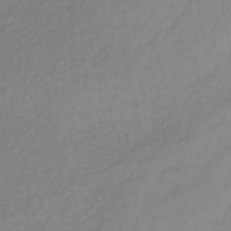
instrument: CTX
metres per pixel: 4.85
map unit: lHb
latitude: -36.8974
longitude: 70.4818
